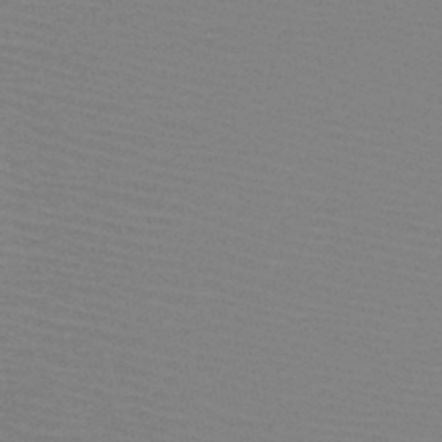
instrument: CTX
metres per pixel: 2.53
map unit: HNb
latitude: -48.5952
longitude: -43.4238
